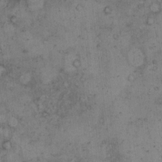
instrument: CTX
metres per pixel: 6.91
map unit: Hto
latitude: 8.4223
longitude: -59.0270
